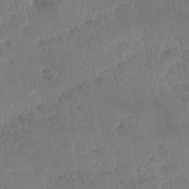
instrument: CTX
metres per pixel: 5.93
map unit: Nhe
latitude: -36.7274
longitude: 138.6330
